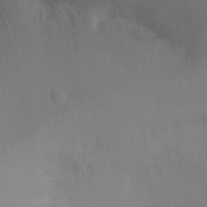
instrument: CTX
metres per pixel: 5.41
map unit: Ht
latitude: -8.7085
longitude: -37.1403
